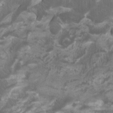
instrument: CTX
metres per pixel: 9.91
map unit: Htu
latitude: -7.0864
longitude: -49.1970
